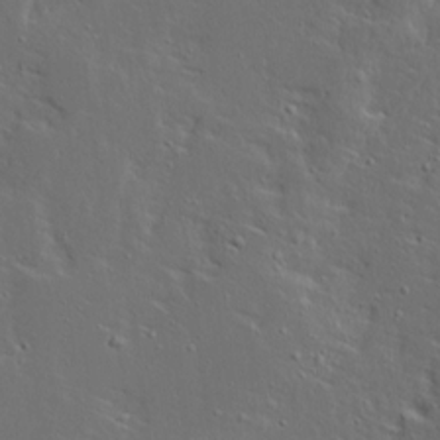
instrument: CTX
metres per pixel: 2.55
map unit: Ave
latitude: 14.0255
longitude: -137.5371
